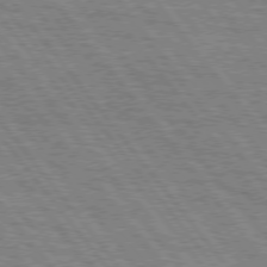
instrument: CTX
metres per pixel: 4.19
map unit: Hpe
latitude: 75.1214
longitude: -153.2348
